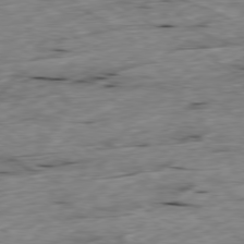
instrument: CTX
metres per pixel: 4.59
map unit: Ap
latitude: -79.5966
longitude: -88.5168
